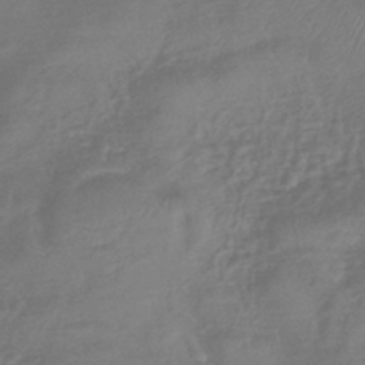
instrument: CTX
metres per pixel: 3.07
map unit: eHb
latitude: -43.2187
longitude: 82.2739
